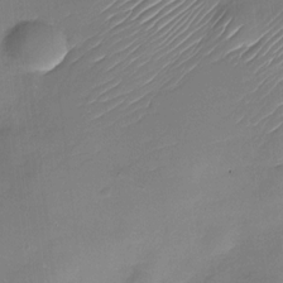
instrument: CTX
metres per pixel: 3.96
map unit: Nhu
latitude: -29.7856
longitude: -73.5372
